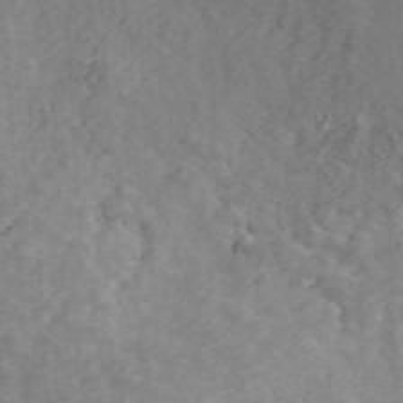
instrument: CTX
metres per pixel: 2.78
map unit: ANa
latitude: 43.4804
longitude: 26.3117
